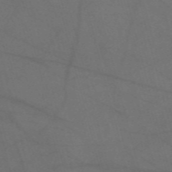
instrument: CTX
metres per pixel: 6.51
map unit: Nve
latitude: -58.9541
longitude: 51.3321
